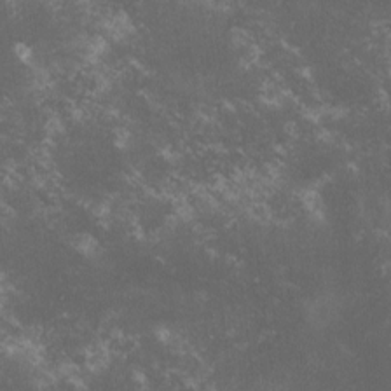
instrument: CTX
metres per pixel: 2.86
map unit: lHvf
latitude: -14.8219
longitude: -102.2711
